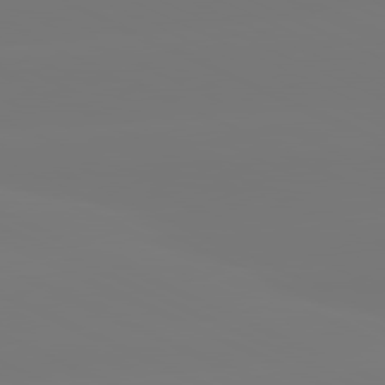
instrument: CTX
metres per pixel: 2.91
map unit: lApd
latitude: 81.2537
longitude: -148.9514
